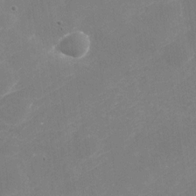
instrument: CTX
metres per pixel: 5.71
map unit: Nhu
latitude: -30.4251
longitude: -72.0633
